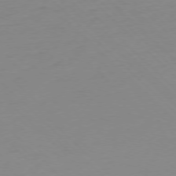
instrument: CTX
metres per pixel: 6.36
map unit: Ap
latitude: -77.1998
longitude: -77.9717
